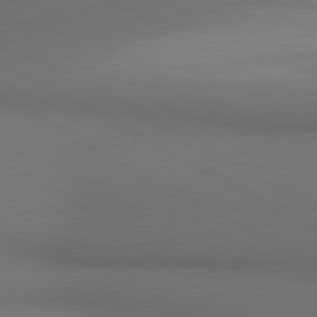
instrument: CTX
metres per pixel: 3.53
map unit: lApd
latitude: 80.5735
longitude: 140.4440
